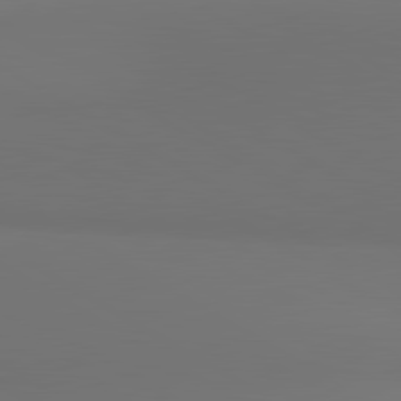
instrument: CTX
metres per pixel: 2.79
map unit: lApd
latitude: 81.3671
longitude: 152.3495
